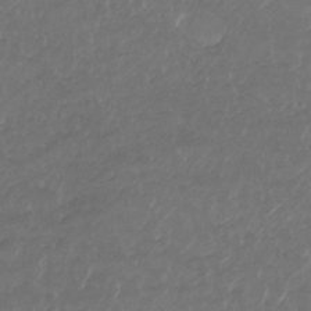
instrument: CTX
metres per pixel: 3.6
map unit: Nhu
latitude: -27.8611
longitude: -71.7261
